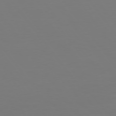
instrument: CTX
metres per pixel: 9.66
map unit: Hpe
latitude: 74.8947
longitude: -123.4993
